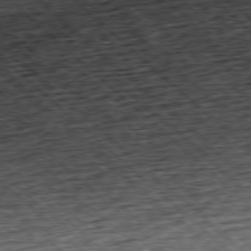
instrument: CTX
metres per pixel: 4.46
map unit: Hpe
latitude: -77.6722
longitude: 14.4818
